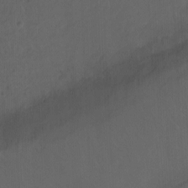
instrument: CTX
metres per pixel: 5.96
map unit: Hto
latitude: -12.9920
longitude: -41.4804
